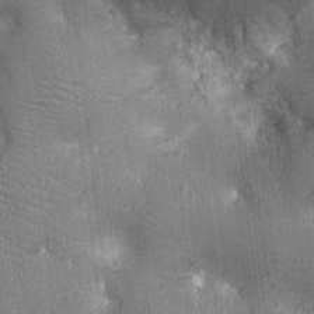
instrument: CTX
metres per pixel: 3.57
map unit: Ht
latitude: -3.4454
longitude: -15.9906
